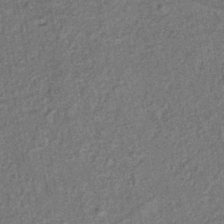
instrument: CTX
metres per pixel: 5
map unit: lHb
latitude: -41.1242
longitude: 62.6518
